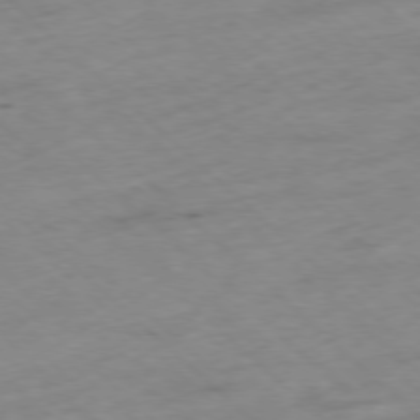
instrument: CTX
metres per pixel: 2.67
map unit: Ap
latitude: -77.7289
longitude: -60.4223
